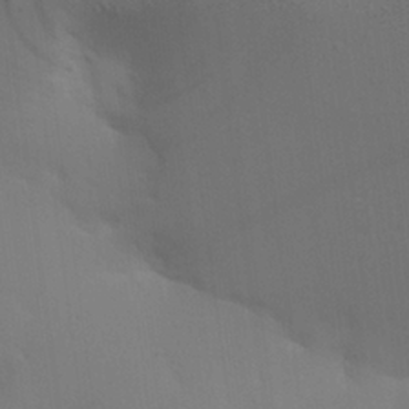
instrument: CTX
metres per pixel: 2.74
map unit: Aa
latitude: 26.4034
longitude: -143.0270
